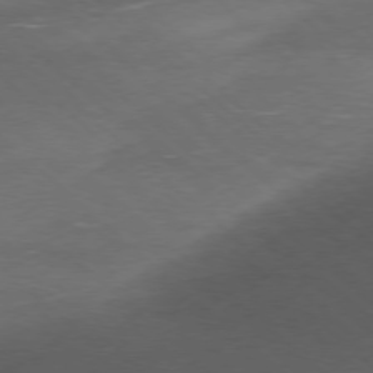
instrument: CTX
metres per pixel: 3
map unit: Ap
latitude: -77.8044
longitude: -68.1578
